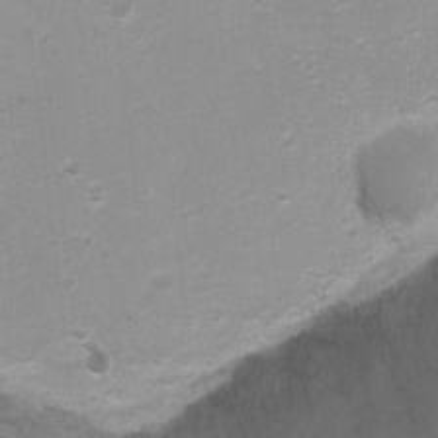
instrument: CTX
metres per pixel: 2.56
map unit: Ht
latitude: 1.6694
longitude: -25.8961
